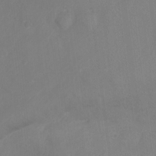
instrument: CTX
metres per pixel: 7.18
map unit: Hto
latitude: -13.0675
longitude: -39.4615
